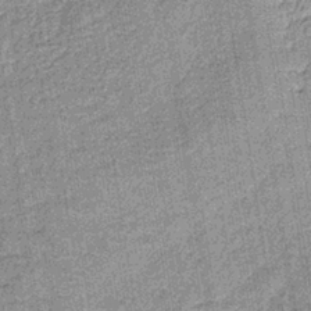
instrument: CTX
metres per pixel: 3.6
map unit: lHb
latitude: -36.9163
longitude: 64.0283
